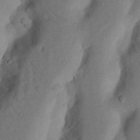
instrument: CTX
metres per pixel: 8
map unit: Nhu
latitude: 18.8191
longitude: -76.8002
